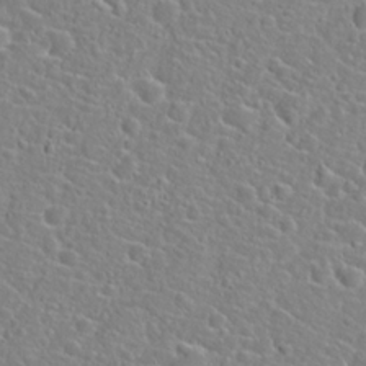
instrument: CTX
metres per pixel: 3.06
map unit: Hto
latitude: 21.7261
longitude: -45.1025
